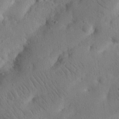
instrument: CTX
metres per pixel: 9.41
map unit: Nhu
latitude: 21.3860
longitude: -73.9528
